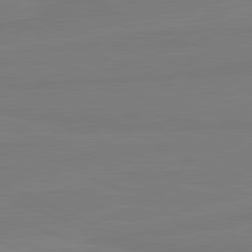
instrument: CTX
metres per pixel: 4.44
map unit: lApd
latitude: 81.7827
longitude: -177.9906
